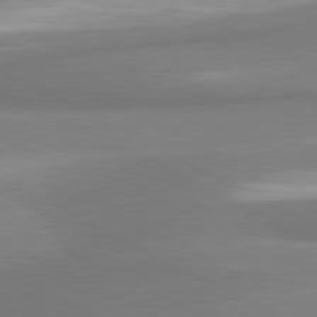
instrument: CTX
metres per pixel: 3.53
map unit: lApd
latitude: 81.0836
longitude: 167.8233
